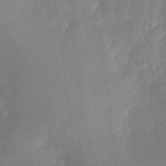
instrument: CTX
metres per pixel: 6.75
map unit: Nhu
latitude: -27.3887
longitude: -57.7638
